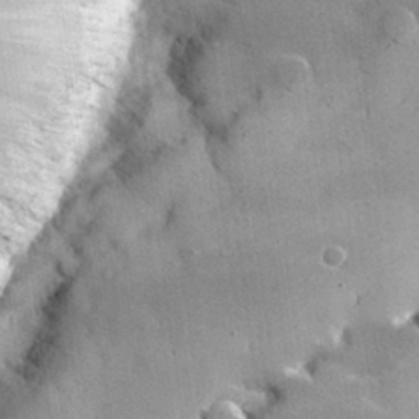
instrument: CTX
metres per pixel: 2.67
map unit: lHvf
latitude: 31.4049
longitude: -92.1011
